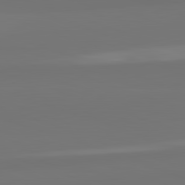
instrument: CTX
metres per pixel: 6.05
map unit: lApd
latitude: 82.6301
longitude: 158.8219
